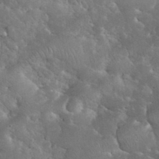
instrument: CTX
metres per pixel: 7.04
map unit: eHh
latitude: 35.6316
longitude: -65.9339
